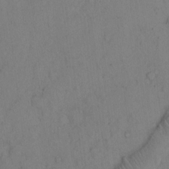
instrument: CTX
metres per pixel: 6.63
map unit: Hto
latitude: 13.0459
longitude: -56.5923
